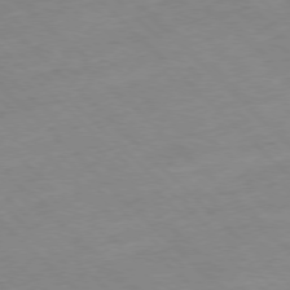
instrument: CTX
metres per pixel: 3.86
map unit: Ap
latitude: -77.9178
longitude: -61.1592
